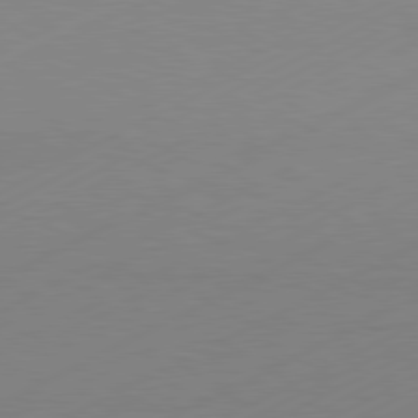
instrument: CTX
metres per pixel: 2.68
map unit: Hpe
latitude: -81.5777
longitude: 12.8975
